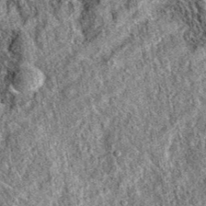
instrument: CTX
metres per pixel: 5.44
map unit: eAb
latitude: 36.9325
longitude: 110.0283
